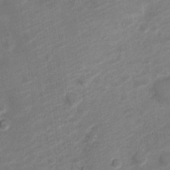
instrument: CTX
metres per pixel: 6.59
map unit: Nve
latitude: -19.5588
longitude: 107.3321
